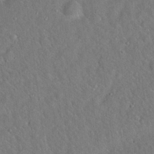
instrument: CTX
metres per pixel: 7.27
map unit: Hto
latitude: 19.1025
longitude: -53.0459
